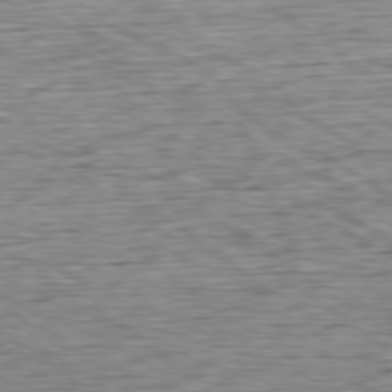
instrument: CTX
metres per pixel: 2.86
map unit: Ap
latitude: -79.9556
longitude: -70.2333
